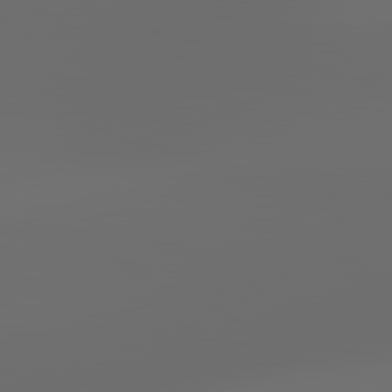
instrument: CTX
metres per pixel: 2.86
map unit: lApd
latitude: 83.5560
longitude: -129.0080
